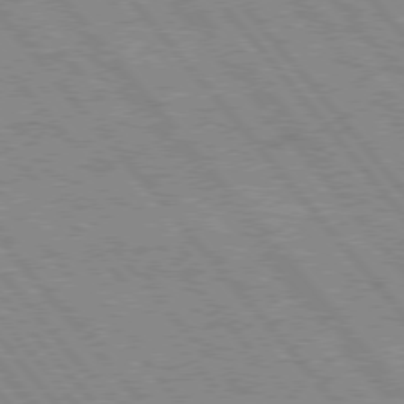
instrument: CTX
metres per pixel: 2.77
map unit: Hpe
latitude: 75.8961
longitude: -150.1955
